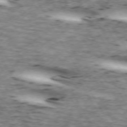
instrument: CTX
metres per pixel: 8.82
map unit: lApd
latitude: 71.9528
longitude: -52.1389
